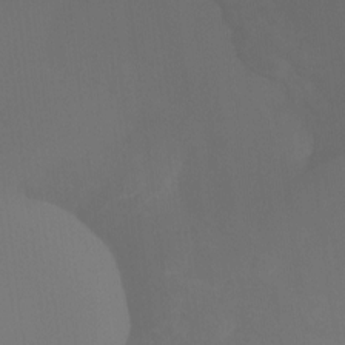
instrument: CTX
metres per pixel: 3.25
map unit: Htu
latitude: -14.5763
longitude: -48.5924
